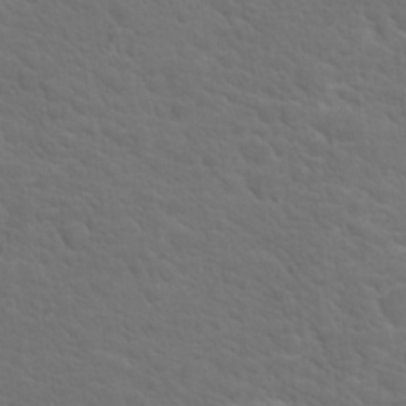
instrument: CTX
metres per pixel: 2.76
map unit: Nhu
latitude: 18.0444
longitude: -33.4993
